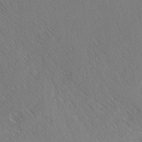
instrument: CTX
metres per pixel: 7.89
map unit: lAvf
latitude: -3.6721
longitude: -113.6883
